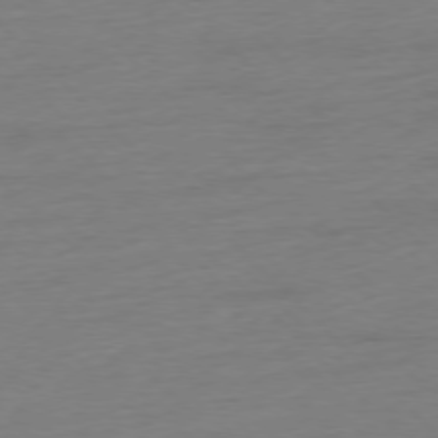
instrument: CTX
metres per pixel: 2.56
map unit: Hpe
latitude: -77.3888
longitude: -13.8772
